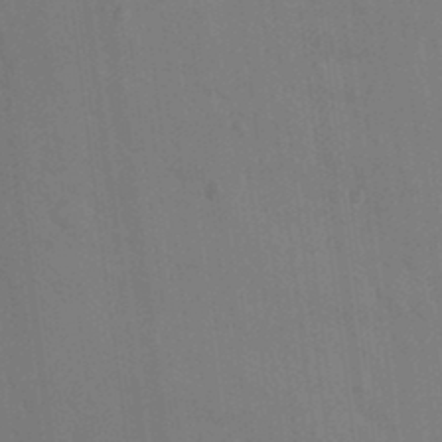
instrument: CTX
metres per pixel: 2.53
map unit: HNhu
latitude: 4.9325
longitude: -2.8002
